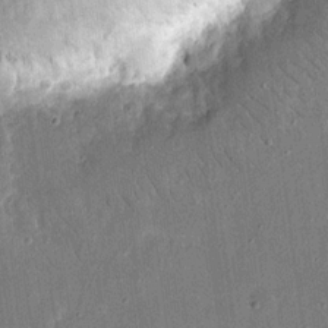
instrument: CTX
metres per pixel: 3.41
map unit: eHh
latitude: 16.9514
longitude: -70.7624
